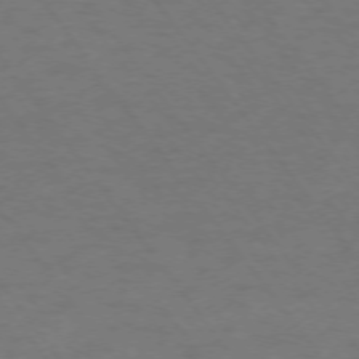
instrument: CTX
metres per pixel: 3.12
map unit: Ap
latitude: -75.0487
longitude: -70.1200
